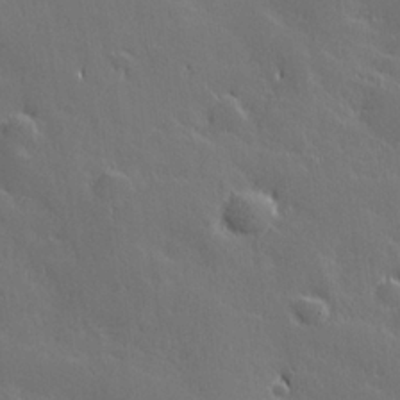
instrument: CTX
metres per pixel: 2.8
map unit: Hve
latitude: 26.7624
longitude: 144.2362
